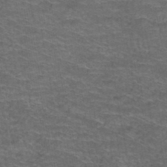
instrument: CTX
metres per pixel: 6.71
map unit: Hto
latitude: 38.4979
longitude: -42.4979
